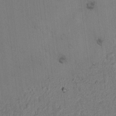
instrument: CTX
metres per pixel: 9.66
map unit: lAvf
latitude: 8.7435
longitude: 164.8219
